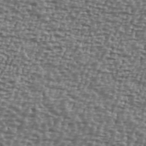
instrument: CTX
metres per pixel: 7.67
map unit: Ave
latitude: 40.5545
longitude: -111.8584
